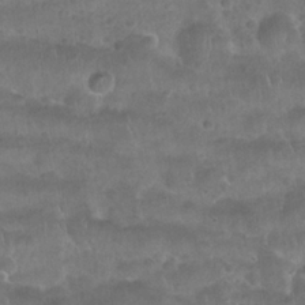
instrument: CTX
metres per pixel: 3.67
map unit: Nhu
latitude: 25.7827
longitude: -52.3845
